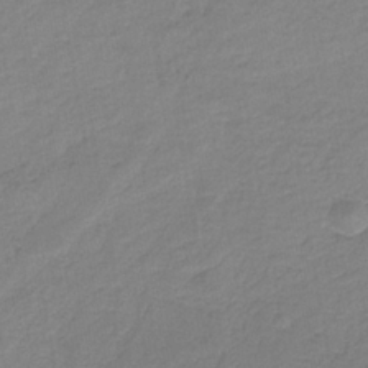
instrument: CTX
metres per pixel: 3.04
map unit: HNb
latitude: -34.4440
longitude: 52.4062
